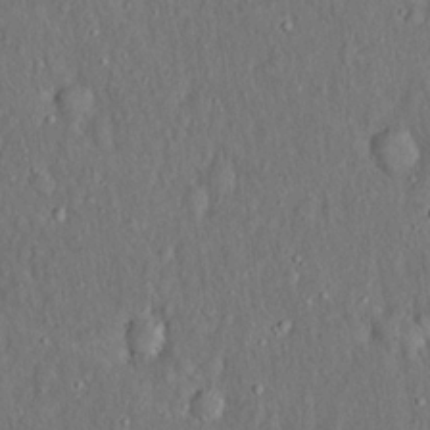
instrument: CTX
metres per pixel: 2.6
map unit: Hto
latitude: 18.5734
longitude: -60.8569
